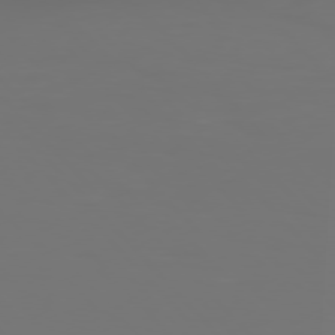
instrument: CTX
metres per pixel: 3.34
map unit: Hpe
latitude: 76.0822
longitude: -133.6883
